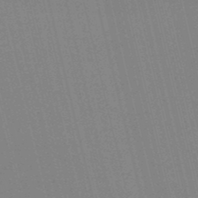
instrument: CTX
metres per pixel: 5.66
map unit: lHb
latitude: -48.6141
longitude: 64.4629
